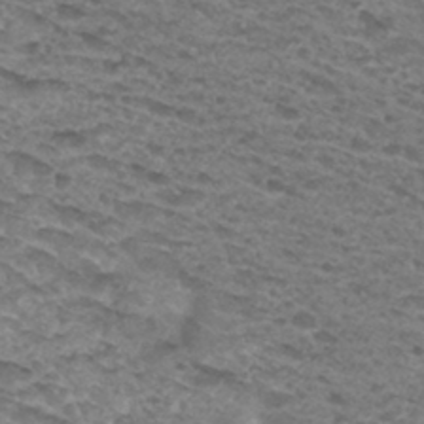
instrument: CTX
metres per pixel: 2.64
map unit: Hto
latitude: 31.1026
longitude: -48.1011
